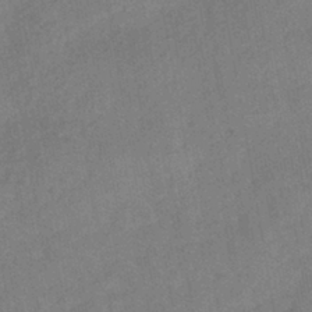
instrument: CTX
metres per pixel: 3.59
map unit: HNhu
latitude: -41.3132
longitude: 91.3699
